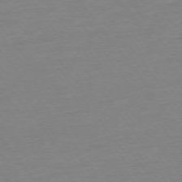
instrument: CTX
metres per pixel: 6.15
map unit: Ap
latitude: -75.0676
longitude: -83.6316
